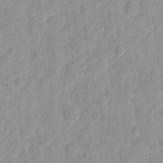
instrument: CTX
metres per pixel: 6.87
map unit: eHh
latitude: 8.1200
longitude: -74.7813
